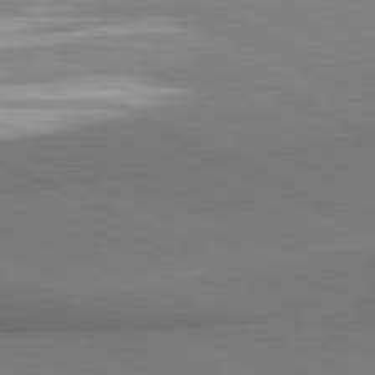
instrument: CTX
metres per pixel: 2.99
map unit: lApd
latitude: 81.3671
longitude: 161.7289
